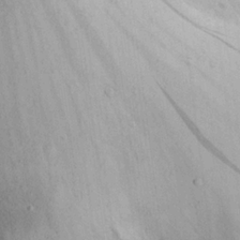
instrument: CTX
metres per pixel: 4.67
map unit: eHh
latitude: 22.2522
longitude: -68.8569
